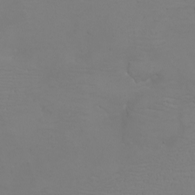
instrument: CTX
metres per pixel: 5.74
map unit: eHh
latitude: -6.2928
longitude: -79.0459
